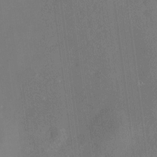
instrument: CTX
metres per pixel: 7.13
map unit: HNhu
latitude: 11.7639
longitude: 8.9542
